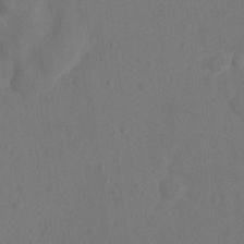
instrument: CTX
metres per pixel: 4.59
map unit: Nhu
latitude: 10.1767
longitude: -27.3482
